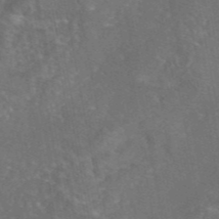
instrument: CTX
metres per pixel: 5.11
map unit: eAb
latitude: 45.8016
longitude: 108.4818
